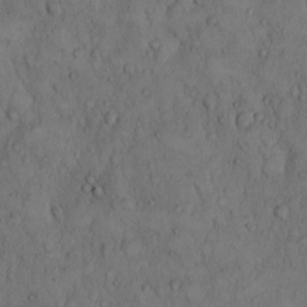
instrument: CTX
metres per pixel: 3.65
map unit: Hto
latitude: 9.5938
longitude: -57.7827
